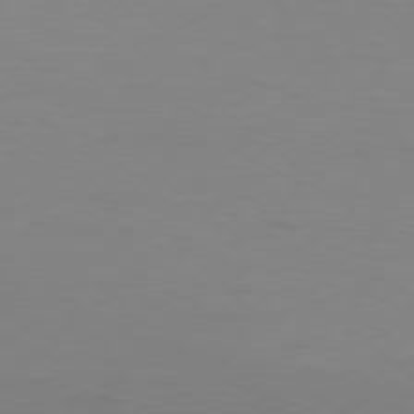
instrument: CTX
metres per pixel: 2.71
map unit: Hpe
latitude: 77.3292
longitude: -131.2537
